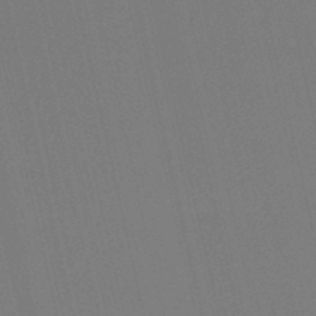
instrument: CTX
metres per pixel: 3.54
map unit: lHb
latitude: -47.2754
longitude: 60.7274
